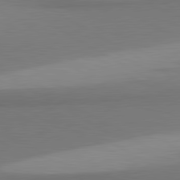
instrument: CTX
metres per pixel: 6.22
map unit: lApd
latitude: 81.0269
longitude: 159.7666
